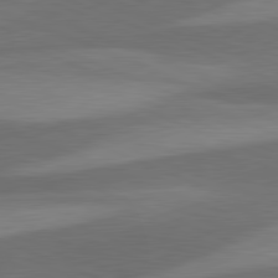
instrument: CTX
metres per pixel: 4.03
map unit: lApd
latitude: 81.5749
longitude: 124.2173
